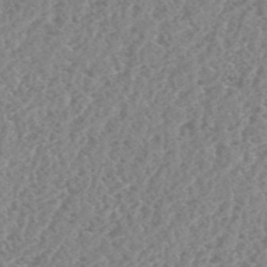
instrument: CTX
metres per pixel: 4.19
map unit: HNhu
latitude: -48.6708
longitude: 29.9367
